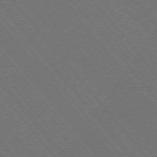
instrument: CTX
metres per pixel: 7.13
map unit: Hpe
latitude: -76.2173
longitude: -16.8758
